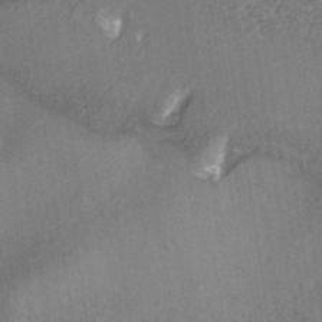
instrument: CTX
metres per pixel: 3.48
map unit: HNhu
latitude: -42.3684
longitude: 102.6896
